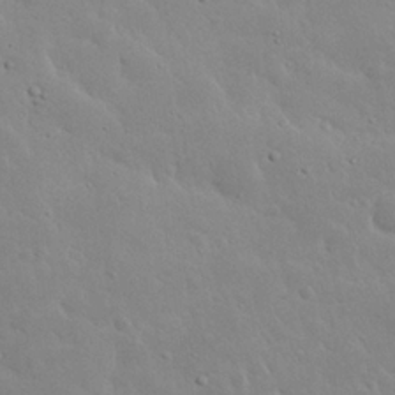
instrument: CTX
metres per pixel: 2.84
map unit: Nhu
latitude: 23.8961
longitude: -72.3846
